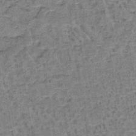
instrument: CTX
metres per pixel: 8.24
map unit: lHb
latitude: -40.7274
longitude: 57.7288
